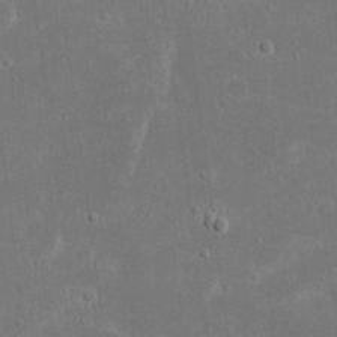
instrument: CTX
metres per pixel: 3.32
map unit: eHh
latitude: 17.5182
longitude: -72.2712
